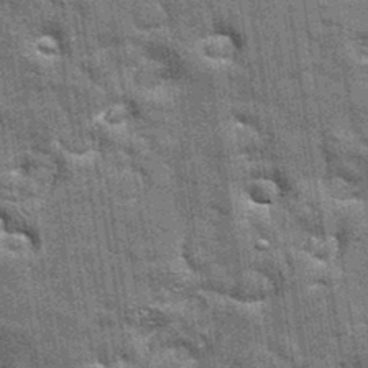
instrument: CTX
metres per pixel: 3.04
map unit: eAb
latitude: 35.3103
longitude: 112.5952
